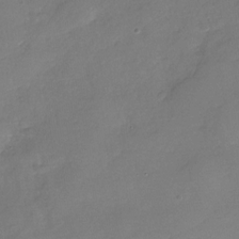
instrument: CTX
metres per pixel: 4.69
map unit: Nhu
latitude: -28.0850
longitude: -62.1200
